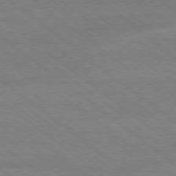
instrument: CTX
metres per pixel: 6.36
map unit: Ap
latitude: -79.0675
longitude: -83.7827
